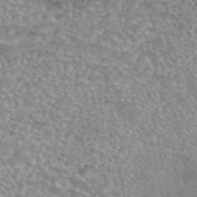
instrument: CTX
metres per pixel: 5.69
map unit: eAb
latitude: 44.0444
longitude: 103.7667
